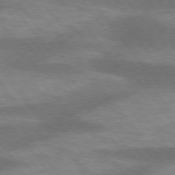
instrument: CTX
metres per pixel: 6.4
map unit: lApd
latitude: 75.6883
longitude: -57.5749
